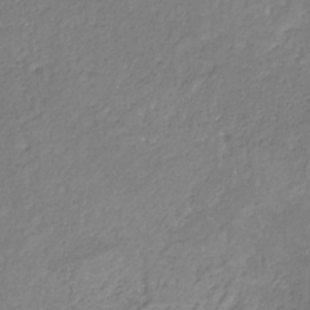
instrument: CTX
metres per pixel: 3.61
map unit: eHb
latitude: -31.3887
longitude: 67.3699
